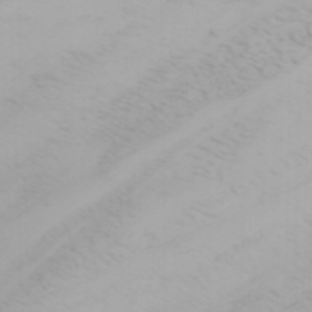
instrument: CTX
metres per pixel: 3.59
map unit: Nhu
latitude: -3.2564
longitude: -71.1970
